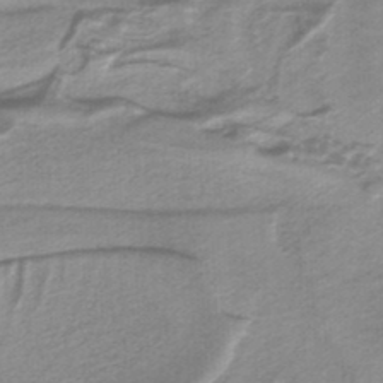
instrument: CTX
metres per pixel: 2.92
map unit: eAb
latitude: -40.1606
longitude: 52.1416
